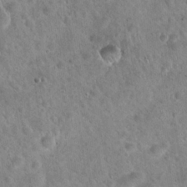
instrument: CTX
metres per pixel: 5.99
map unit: Hto
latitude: 21.7828
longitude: -53.2348
